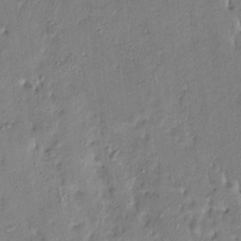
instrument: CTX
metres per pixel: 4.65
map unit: Htu
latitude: 3.4615
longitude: 151.9367
